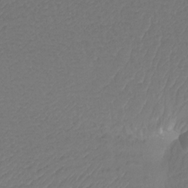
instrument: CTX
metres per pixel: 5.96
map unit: Htu
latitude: -12.6330
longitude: -69.8961
